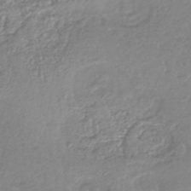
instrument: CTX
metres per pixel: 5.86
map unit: lHb
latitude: -40.4440
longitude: 68.5951
